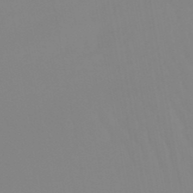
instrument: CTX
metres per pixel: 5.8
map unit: eHb
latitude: -49.8045
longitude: 74.4251
